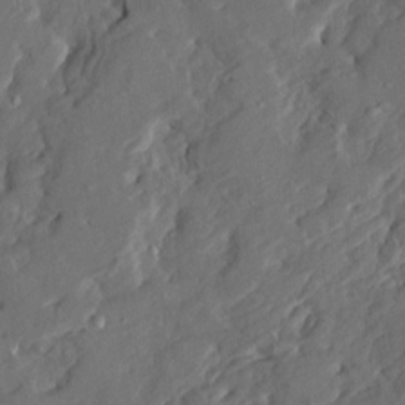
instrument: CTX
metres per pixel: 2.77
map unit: HNhu
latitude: 4.8947
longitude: -5.1970
